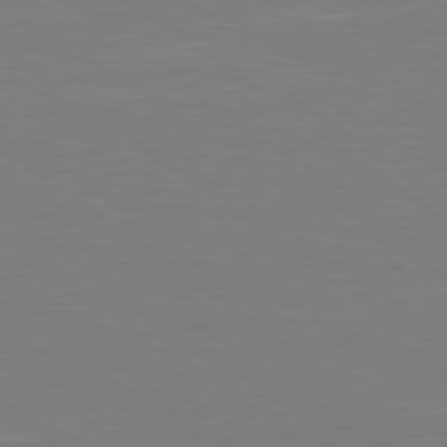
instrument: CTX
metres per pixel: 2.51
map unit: Hpe
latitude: 79.2537
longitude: -148.7057
